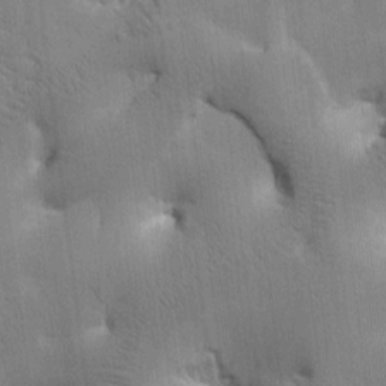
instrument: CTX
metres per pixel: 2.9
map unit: Htu
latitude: 0.1389
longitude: 172.0661
